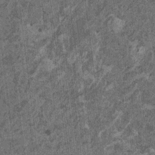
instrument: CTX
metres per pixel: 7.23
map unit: HNhu
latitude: 0.3467
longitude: 5.3131
